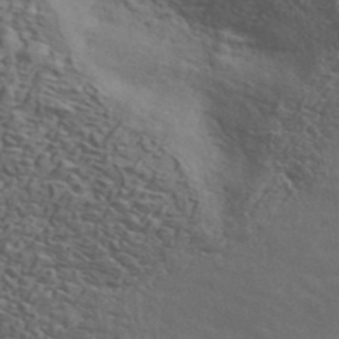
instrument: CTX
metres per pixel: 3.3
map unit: ANa
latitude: 42.2145
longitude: 49.9367
